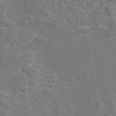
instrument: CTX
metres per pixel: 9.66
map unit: eAb
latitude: 43.5182
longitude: 107.6155
